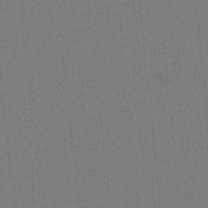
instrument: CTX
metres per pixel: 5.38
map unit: lHvf
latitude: -11.5588
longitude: -103.2726
